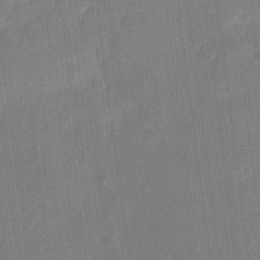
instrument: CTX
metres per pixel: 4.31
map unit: eHh
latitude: 11.0081
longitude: -66.9891
